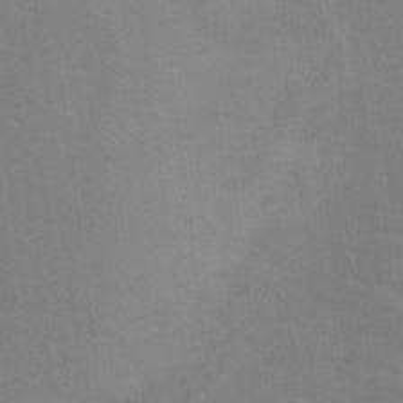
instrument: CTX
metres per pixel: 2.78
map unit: Ht
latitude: -0.2551
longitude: -38.1956
